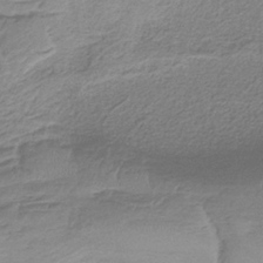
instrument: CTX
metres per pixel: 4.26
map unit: HNb
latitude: -36.0661
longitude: 56.8408
